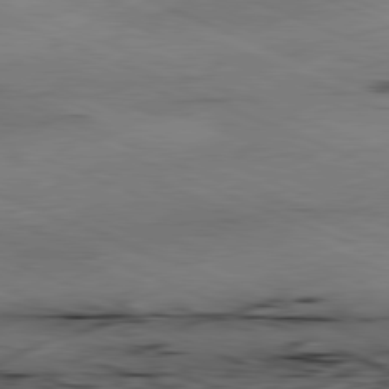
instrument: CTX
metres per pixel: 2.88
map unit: Ap
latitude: -81.8612
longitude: -82.9513
